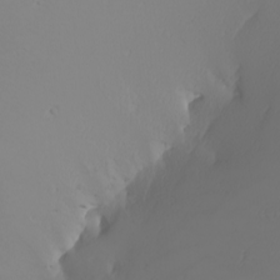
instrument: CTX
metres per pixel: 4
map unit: Nhu
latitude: -7.0486
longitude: -95.4238
